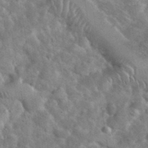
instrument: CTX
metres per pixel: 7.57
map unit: eHh
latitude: 37.6316
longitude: -64.5546
